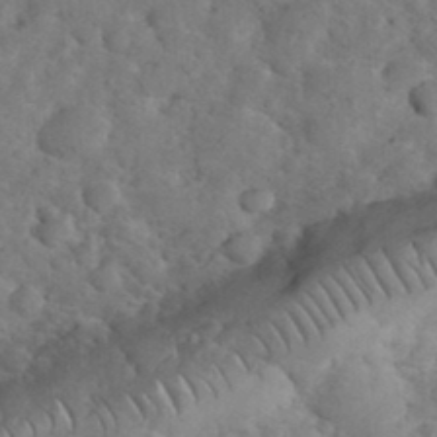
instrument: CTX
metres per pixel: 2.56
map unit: eHh
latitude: 36.1578
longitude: -64.9136
